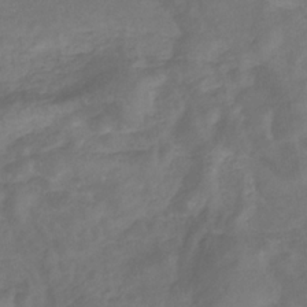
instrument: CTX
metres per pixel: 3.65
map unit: eHb
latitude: -33.2943
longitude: 72.1606
